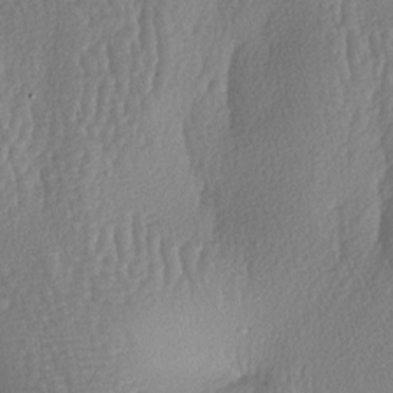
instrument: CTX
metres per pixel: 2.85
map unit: lAa
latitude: -7.6722
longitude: -129.1025
